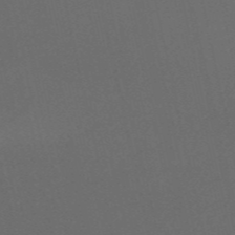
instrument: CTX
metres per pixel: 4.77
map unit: HNb
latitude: -53.8989
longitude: -42.1956
